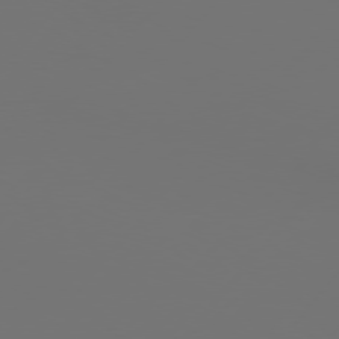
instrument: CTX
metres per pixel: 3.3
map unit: Hpe
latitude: 75.9717
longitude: -129.2348
